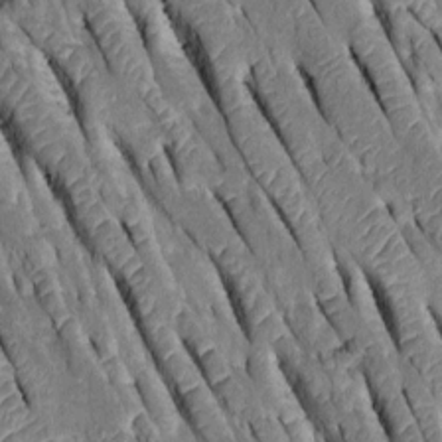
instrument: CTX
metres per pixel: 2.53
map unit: Htu
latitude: -0.3118
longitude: 148.3307
